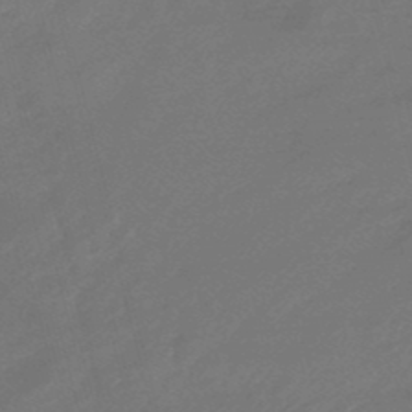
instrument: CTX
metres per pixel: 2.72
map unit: eHb
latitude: -47.5021
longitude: 87.1242
